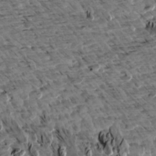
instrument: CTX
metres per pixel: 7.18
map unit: Aa
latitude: 12.8380
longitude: -141.3670
